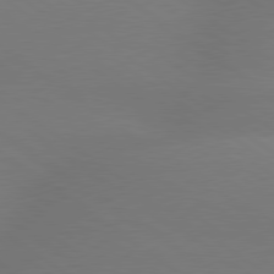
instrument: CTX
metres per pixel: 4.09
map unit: lApd
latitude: 79.3104
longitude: -151.7638
